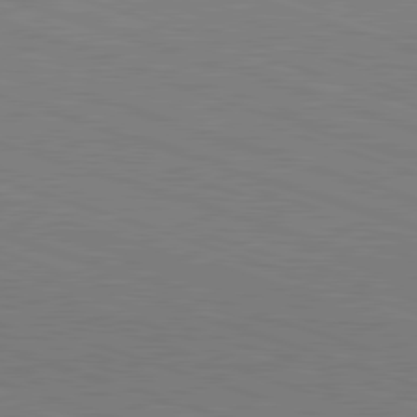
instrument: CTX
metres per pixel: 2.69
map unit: Hpe
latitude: -82.8786
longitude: 5.6155
